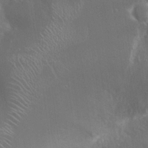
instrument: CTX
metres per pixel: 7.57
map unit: Nhu
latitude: 25.5371
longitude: -59.4049
